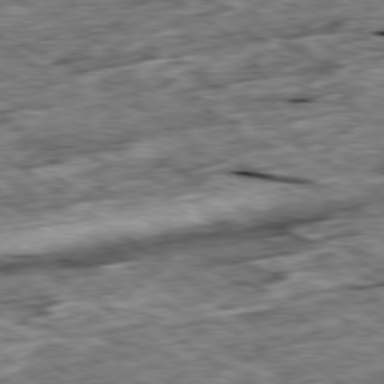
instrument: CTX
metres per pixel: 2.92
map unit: Ap
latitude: -79.5588
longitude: -86.2333
